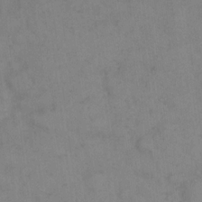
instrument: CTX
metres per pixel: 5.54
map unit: eHh
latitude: 18.7435
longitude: -64.6113
